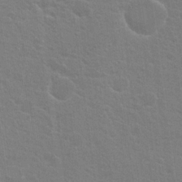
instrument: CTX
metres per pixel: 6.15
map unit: Hto
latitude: 20.9514
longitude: -39.9150
